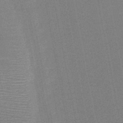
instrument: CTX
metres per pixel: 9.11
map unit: HNb
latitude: -48.3496
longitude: -45.3292
